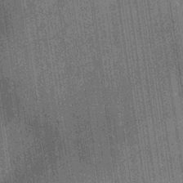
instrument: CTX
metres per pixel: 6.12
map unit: Hve
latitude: -30.2550
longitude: 92.1606
